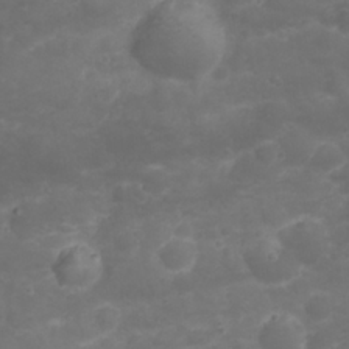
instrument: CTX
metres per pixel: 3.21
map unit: Nhu
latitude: 23.5749
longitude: -60.5923
